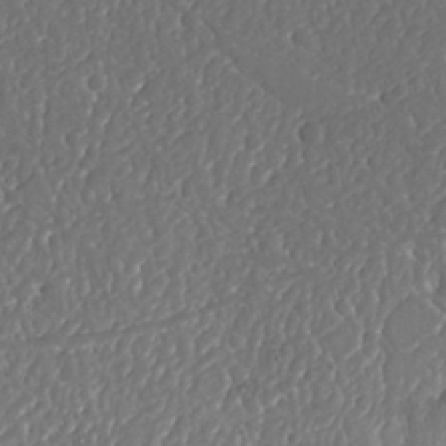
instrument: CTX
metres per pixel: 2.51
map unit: Nhu
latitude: 25.5749
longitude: -57.6127
